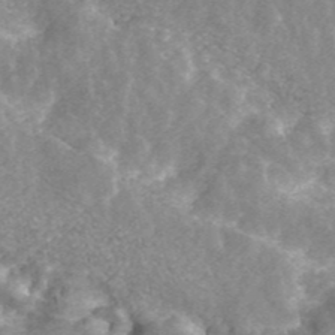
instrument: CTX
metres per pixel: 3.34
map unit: ANa
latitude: 43.5749
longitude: 25.6722
